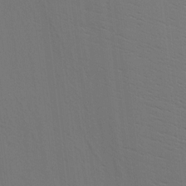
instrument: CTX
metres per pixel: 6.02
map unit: Hve
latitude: 3.3859
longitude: -125.4804
